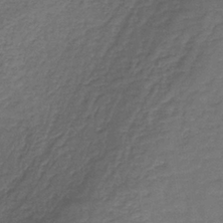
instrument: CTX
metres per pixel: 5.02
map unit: HNb
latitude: -36.0850
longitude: 51.0675
